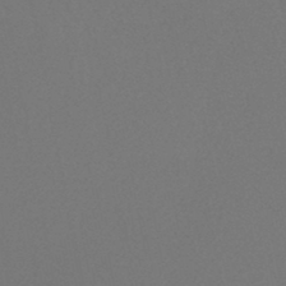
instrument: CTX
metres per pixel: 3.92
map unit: HNhu
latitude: -46.3495
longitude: 98.7085
